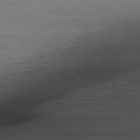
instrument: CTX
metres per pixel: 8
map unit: Ap
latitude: -77.7667
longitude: -92.8947
